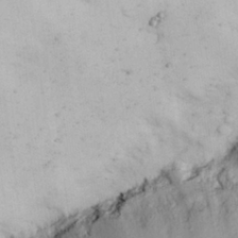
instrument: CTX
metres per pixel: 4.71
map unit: eHh
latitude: 26.4790
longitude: -65.8583
